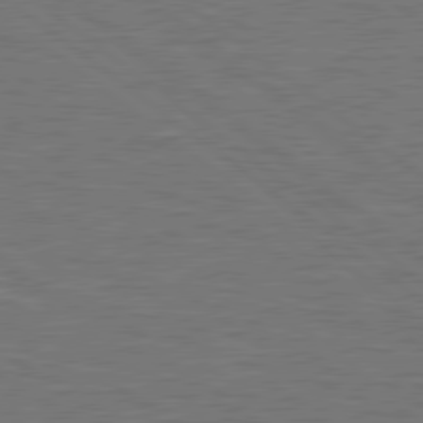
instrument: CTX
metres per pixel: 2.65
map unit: lApd
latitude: 79.2159
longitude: -91.5371
